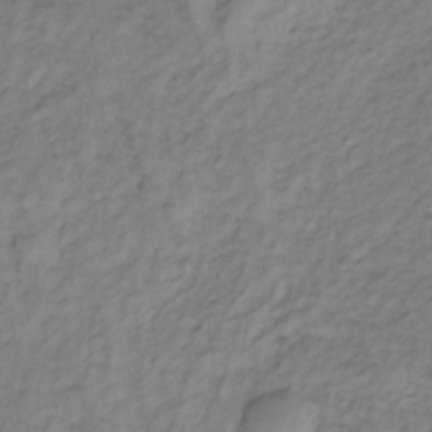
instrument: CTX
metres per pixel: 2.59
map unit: lHb
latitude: -33.3510
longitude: 65.8045
